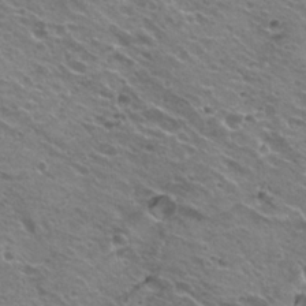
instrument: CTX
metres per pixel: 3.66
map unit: Hto
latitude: 22.9514
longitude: -31.8017
